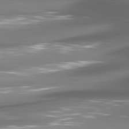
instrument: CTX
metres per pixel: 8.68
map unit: lApd
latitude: 80.8569
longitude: -145.3293
